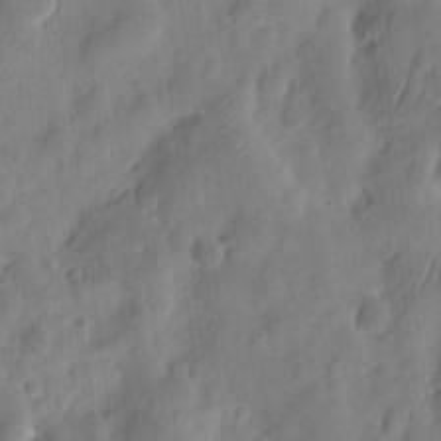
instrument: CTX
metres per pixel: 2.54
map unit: eHh
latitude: 8.8380
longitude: -74.1956
